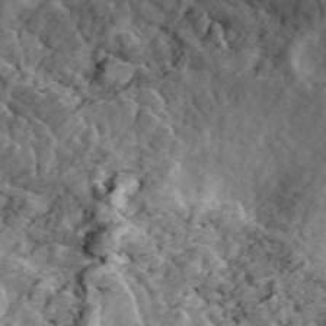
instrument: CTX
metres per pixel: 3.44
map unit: ANa
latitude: 45.7449
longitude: 29.5210
